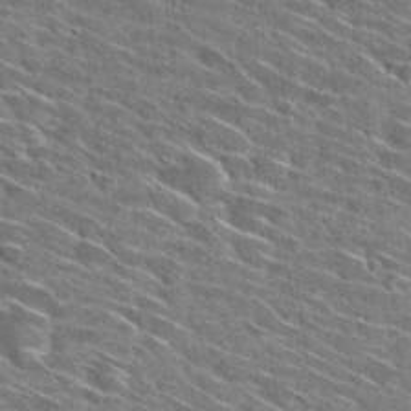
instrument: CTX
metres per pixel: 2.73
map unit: Hto
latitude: 29.7638
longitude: -45.4048
